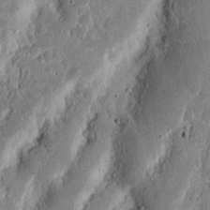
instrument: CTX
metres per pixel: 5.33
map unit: Ht
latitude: 13.1592
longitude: -74.0633
